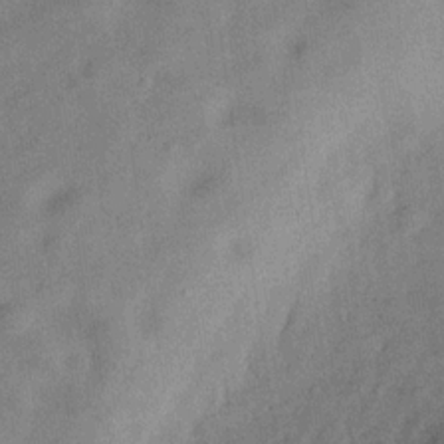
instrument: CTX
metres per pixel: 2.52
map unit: Hve
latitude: -30.8597
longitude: 91.8612
